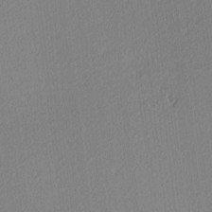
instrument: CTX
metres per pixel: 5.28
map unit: Ave
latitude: 3.5371
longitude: -114.5545
